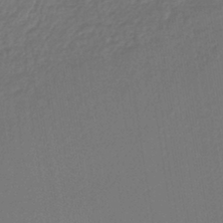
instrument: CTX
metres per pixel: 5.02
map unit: lHb
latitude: -43.1620
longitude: 74.6519
